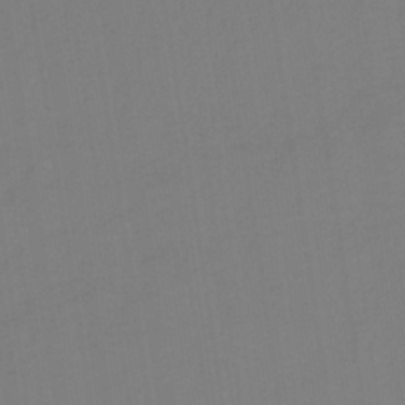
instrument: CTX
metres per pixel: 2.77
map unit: HNb
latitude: -37.0486
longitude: 54.8219
